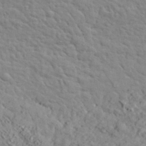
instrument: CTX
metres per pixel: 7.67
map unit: lHvf
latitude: 35.6505
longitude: -85.7828
